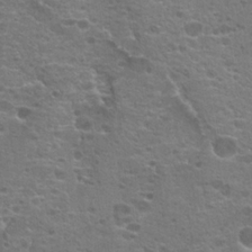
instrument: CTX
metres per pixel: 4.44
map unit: Hto
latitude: 18.8380
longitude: -41.5938
